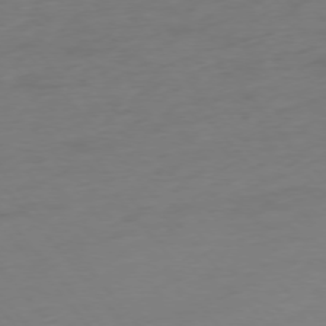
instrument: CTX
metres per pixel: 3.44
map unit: Hpe
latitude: -75.8801
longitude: -15.0459
